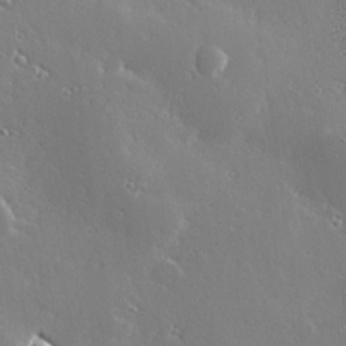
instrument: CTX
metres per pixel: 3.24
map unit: Hve
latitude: 28.3656
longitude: -93.2726
